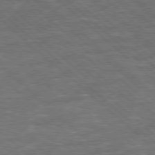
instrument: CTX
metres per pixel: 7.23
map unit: Hpe
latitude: 77.1592
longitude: -150.4979
